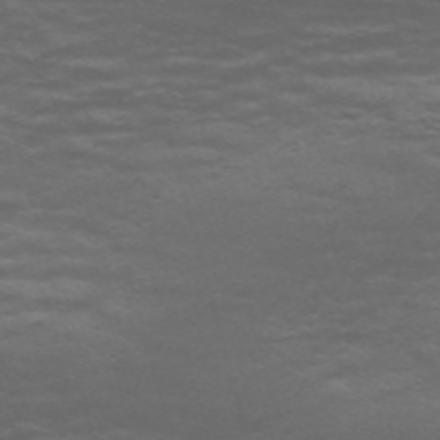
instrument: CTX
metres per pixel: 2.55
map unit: Nve
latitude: -58.7085
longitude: 56.0094
